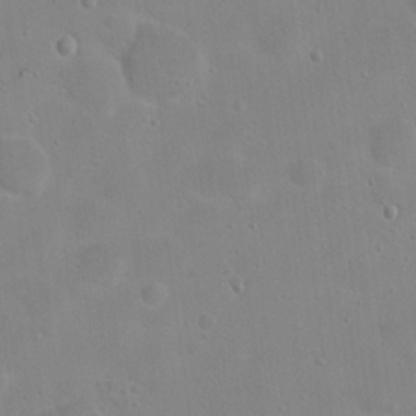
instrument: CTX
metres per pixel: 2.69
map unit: Hto
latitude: 17.1214
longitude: -39.1970
